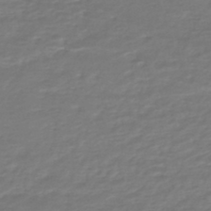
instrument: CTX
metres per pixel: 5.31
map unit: HNhu
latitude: -46.6896
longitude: 96.4818
